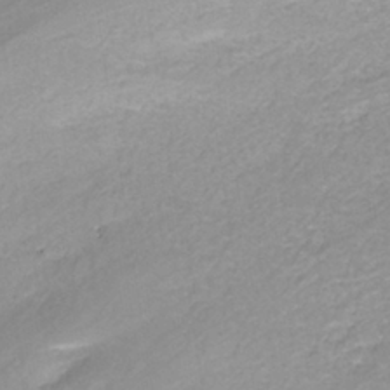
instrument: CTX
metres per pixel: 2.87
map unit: ANa
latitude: -37.8422
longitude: 94.5573
